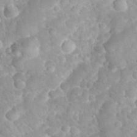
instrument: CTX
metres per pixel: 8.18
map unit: eHh
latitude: 32.3278
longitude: -63.1781
